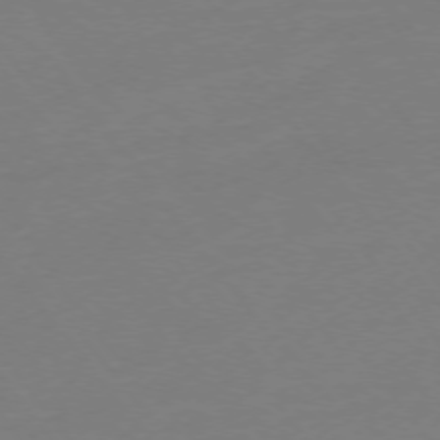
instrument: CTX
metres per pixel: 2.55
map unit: Hpe
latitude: -75.9178
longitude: -15.9528
